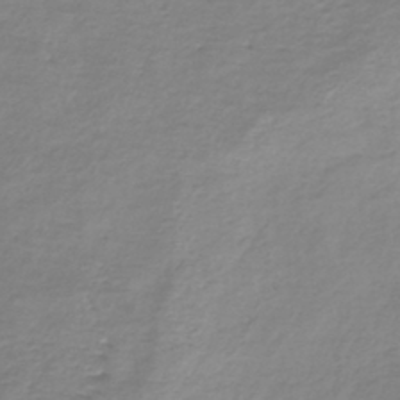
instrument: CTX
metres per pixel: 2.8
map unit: lHb
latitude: -40.6140
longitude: 71.7856
